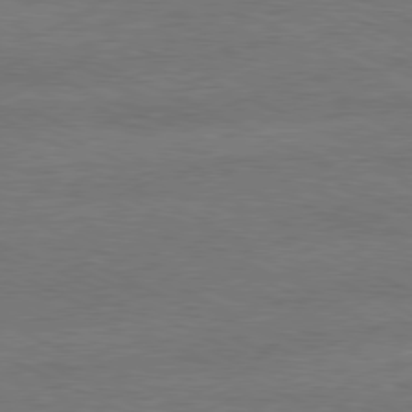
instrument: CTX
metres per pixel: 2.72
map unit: Ap
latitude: -81.0676
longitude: -84.8947
